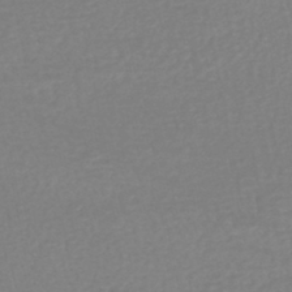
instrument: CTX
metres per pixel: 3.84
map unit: HNhu
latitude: -48.0472
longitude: 103.8989
